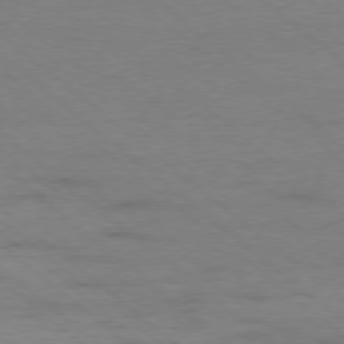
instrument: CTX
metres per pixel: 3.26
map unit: Ap
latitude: -78.3495
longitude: -93.0458
